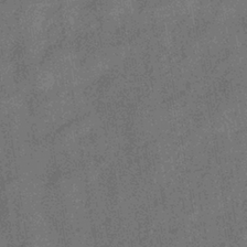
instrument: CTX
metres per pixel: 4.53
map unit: eHb
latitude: -35.5021
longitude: 80.8975
